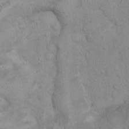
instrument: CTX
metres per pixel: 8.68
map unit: Hto
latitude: 13.1592
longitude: -56.1199
